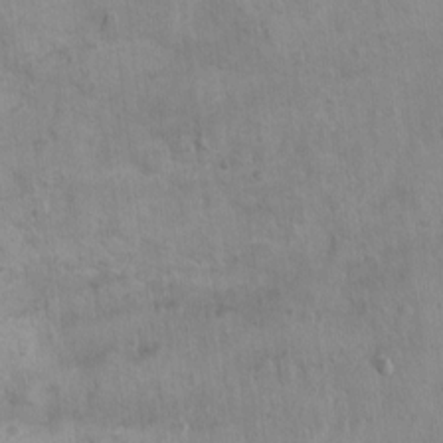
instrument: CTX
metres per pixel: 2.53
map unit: Nhu
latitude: 0.8569
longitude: -16.5734
